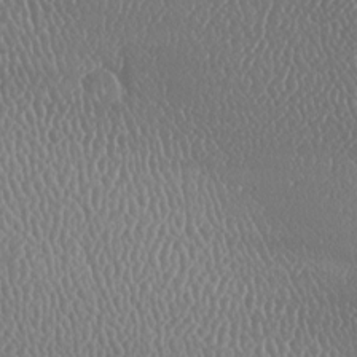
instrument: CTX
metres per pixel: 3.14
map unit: lAa
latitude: -9.0864
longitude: -128.6301
